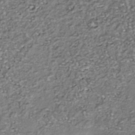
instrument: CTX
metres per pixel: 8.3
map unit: Nhu
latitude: -39.1431
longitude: -81.1592
